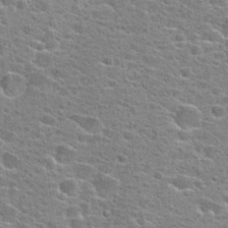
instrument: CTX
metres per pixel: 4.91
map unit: Hto
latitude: 24.5923
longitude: -47.8773
